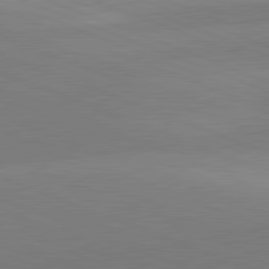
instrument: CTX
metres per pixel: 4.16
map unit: lApd
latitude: 82.0255
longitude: 137.1053
